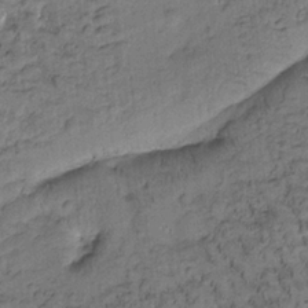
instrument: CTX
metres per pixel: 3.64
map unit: Htu
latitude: -3.5966
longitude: 173.5399
